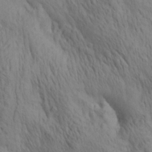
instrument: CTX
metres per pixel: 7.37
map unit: lAa
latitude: 22.2522
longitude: -138.0255
